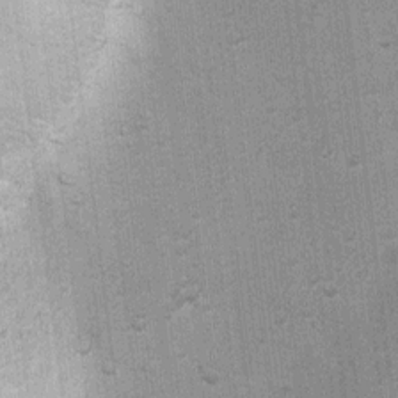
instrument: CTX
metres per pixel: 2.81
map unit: Ht
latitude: 4.0633
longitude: -22.8191
